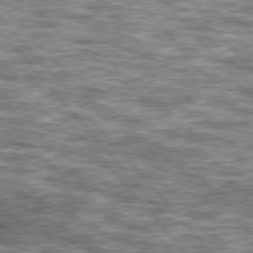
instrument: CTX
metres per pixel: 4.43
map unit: lApd
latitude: 76.6868
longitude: -49.1025
